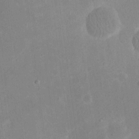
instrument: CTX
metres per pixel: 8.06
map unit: eHh
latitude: 19.7827
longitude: -70.7624
